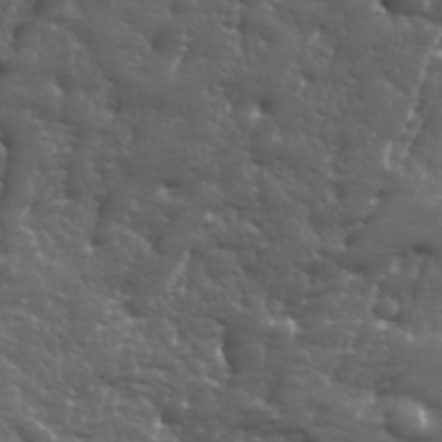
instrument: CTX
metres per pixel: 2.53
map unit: Ave
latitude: 11.8772
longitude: -104.0822
